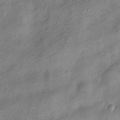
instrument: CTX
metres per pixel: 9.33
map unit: Nve
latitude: -24.2928
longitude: 107.0298
